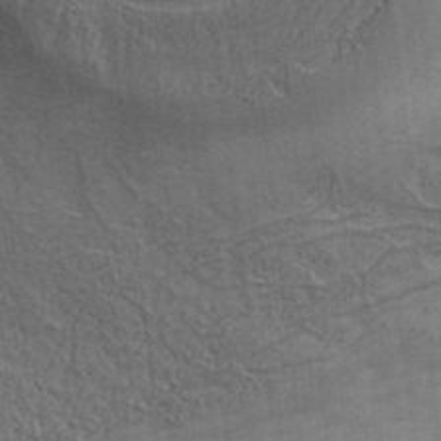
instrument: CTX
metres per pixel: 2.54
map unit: Aa
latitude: 33.5371
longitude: -135.5560
